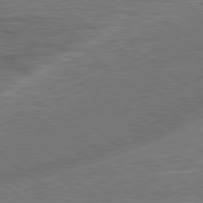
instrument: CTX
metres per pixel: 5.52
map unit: lApd
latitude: 79.2726
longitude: 174.1038
